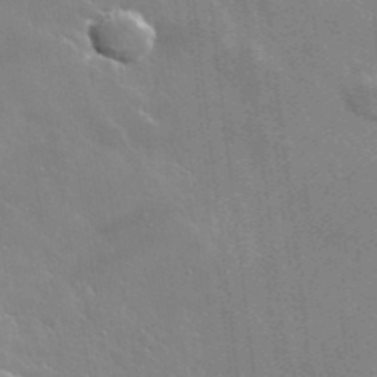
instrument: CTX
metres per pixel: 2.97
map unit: lHvf
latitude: 36.1767
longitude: -91.1403
